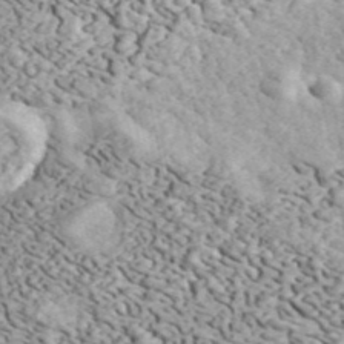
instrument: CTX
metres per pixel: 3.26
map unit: ANa
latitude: 44.4979
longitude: 46.3117
